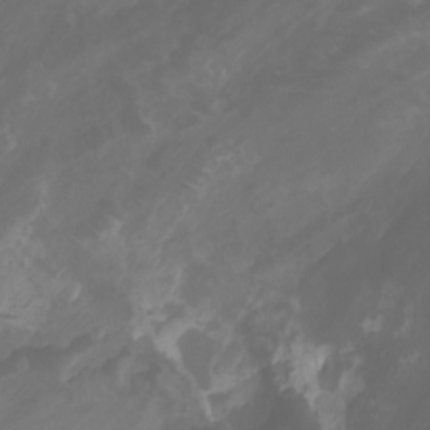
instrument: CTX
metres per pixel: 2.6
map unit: Nhu
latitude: -9.9367
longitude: -70.1200
